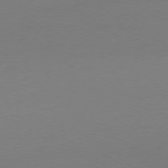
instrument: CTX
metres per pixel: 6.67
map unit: Ap
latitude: -78.9352
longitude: -98.6112
